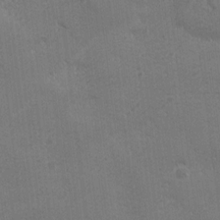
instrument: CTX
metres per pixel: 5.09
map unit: Ave
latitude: -7.8233
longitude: -121.1781
